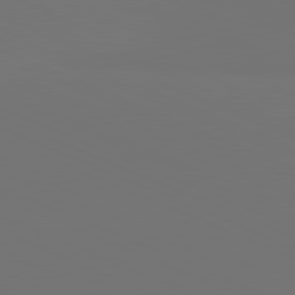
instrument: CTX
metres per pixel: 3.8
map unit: lApd
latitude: 81.4426
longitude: 146.9541
